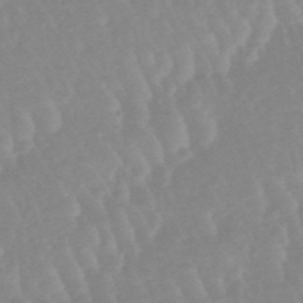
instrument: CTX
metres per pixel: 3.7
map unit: lHb
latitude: -48.5196
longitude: 72.0094
